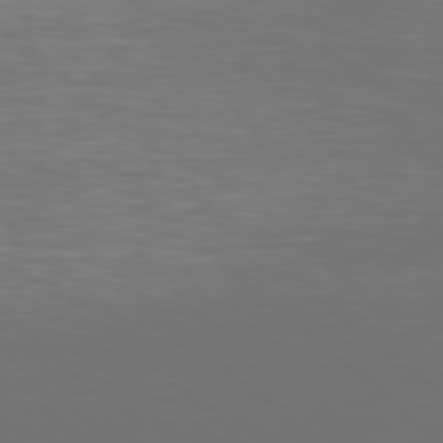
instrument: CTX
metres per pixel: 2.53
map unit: Hpe
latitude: 77.7260
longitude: -168.9514
